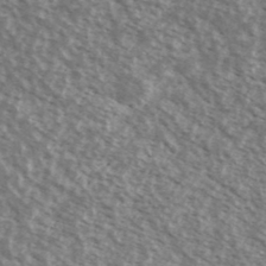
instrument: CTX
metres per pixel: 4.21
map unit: Ave
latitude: 38.7057
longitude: -111.1403
